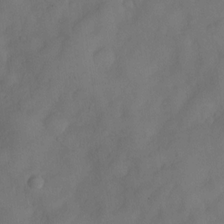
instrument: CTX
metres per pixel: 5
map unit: Nve
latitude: -26.2172
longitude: -148.5168
